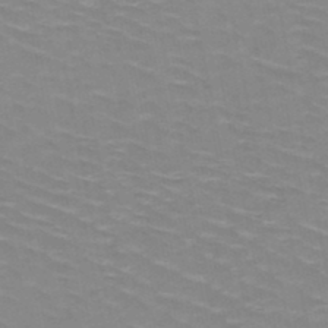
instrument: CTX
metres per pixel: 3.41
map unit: HNb
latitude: -48.2173
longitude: -47.1781
